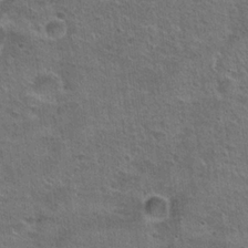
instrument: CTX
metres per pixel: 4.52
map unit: Hto
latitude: 23.4237
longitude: -49.3293
